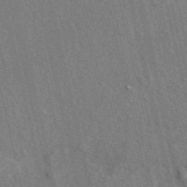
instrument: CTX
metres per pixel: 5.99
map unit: ANa
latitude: 48.0444
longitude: -76.1389
